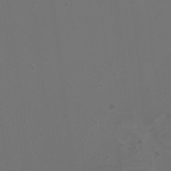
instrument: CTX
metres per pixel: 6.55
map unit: HNhu
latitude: 5.4615
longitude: 8.3873
